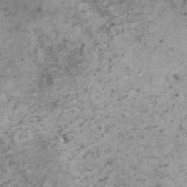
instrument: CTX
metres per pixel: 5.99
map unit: HNhu
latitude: -0.2929
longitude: 3.0297
